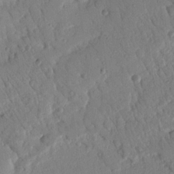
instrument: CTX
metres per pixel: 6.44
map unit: Nhu
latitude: 18.9513
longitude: -78.4223
